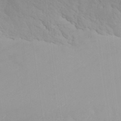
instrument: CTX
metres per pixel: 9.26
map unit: ANa
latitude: 39.3859
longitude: 20.9163
